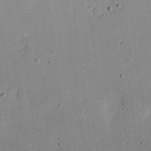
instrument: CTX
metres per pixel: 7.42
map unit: eHh
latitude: 22.1200
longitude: -67.6882
